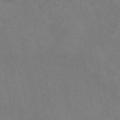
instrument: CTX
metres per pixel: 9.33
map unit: eAb
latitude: 51.0647
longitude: 108.8597
